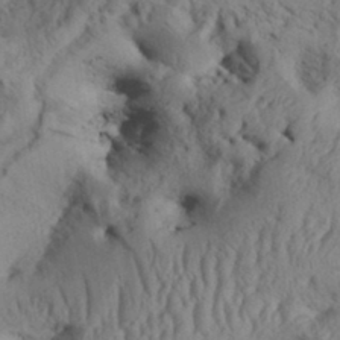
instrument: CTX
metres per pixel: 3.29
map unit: Aa
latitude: 33.8016
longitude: -136.5357
